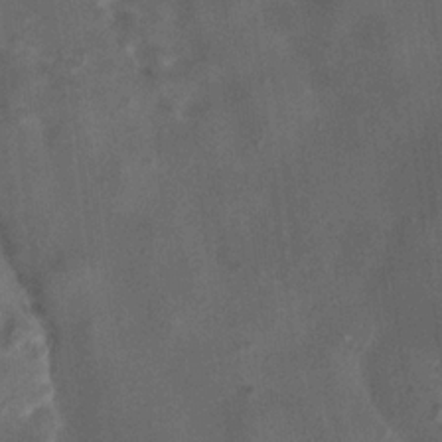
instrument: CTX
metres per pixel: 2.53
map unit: Htu
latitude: 3.0836
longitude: -19.9717
